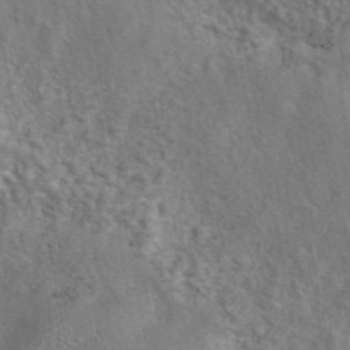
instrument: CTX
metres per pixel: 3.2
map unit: eAb
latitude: 42.3845
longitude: 105.1242
